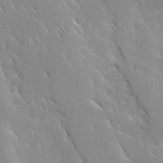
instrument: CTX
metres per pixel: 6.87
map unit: Ave
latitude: 9.5749
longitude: -103.8205
